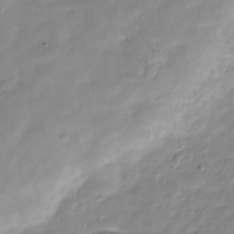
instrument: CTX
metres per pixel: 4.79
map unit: Hve
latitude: -32.3496
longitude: 90.4251
